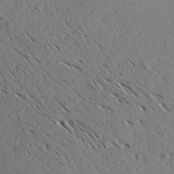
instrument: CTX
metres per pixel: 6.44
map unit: Aa
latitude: 26.2145
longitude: -144.6679
